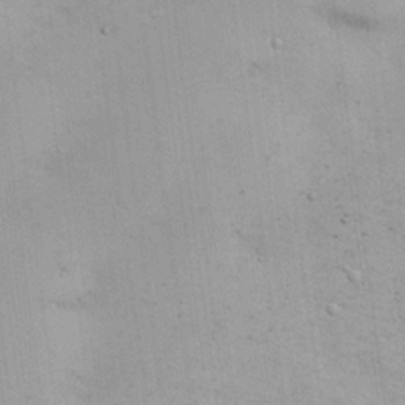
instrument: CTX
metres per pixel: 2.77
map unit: Nhu
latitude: 26.4034
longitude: -69.1970
